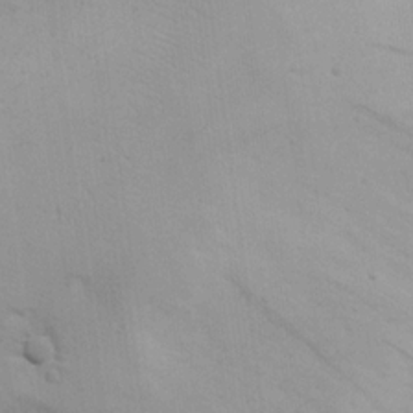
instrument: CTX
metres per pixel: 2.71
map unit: eHh
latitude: 19.3859
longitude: -69.3293
